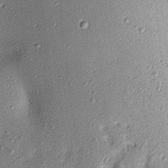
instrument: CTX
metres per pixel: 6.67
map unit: Aa
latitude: 9.1403
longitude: -132.7246
